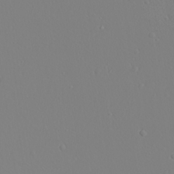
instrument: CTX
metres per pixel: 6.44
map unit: lAvf
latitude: 27.7261
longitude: -107.6883
